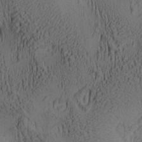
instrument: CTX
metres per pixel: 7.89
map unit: lAa
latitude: 6.7057
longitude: -114.8946
